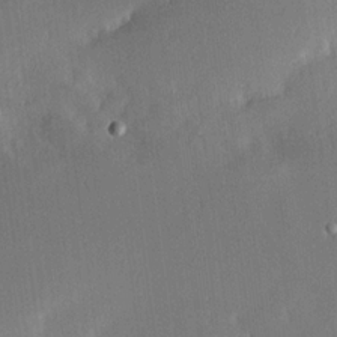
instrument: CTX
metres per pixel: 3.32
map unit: Hve
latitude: 17.8394
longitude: 149.9367
